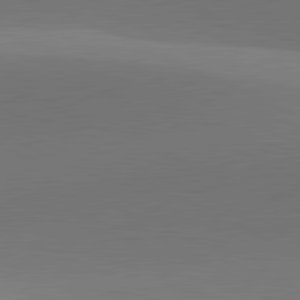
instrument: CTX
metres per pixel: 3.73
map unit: lApd
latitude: 81.7450
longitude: 131.4265
